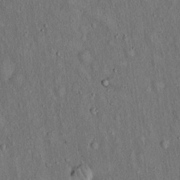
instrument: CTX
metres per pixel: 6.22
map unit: Hto
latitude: 15.0459
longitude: -58.7813
